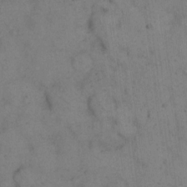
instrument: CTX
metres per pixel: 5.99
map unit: eHh
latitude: 15.0837
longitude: -63.2348
